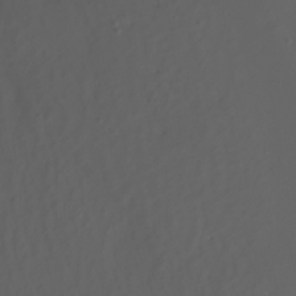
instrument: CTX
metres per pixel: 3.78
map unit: Nhu
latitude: -7.2376
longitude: -79.8584
